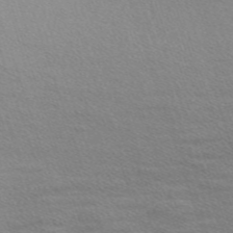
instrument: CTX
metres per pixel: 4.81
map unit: Nve
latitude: -56.8219
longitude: 59.7288
